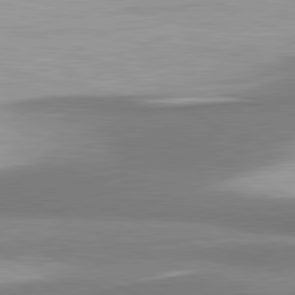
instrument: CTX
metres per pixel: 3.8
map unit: lApd
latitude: 81.4048
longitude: 167.5966
